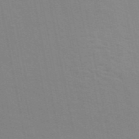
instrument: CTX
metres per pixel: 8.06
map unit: ANa
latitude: 49.4615
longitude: -74.0633
